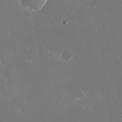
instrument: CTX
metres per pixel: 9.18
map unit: Nhu
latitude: -25.5777
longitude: -72.3279
